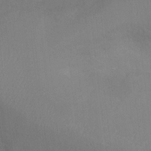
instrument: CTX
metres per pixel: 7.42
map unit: Ht
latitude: -16.0283
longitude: -40.7813
